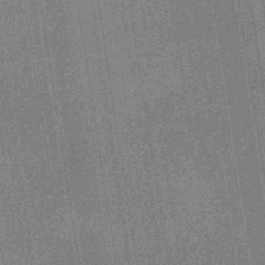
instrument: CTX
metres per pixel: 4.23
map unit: HNb
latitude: -31.5210
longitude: 60.5763
